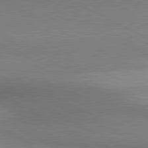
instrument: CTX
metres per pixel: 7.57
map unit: lApd
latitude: 80.7057
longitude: 139.6911
